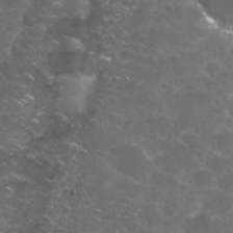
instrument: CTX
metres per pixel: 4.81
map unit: Nhu
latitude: 28.2144
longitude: -60.6490
